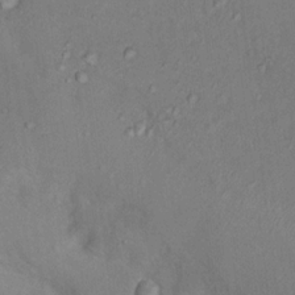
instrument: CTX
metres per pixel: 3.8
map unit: Nhu
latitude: 14.9325
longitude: -28.8947
